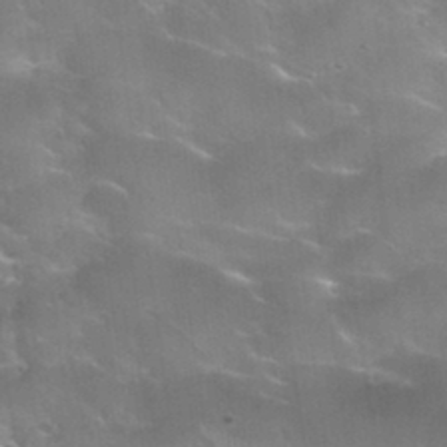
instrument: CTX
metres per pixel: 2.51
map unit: Nhu
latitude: 30.7058
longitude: -54.0822
